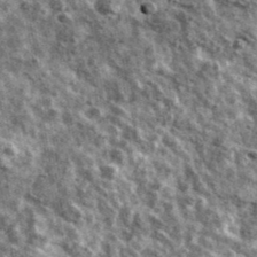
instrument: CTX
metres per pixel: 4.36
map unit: Ave
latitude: 41.3293
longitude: -107.8961
